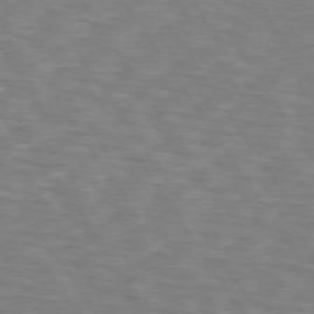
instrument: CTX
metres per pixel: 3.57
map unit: lApd
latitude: 74.3845
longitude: -77.4993
